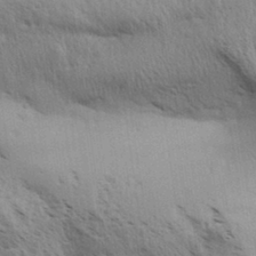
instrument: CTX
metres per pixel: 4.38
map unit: Aa
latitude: 33.0458
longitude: -140.7813
